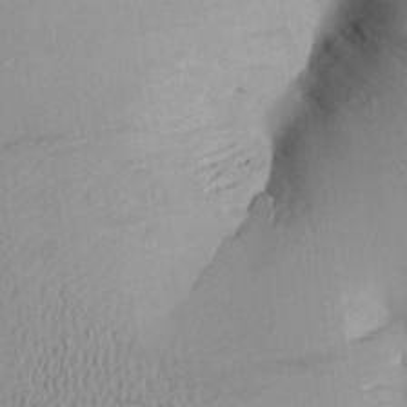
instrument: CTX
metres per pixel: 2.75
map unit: Aa
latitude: 21.2537
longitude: -145.1781
